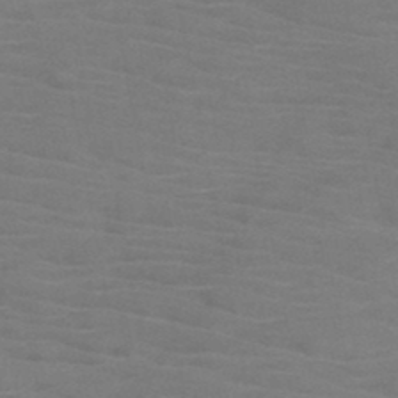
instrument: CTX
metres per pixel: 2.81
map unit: HNb
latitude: -46.4629
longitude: -46.5924
